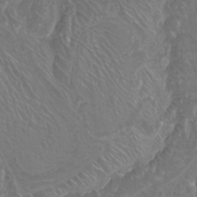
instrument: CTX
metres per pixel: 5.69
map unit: Nhu
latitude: -7.8422
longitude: -93.7071
